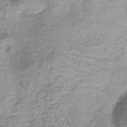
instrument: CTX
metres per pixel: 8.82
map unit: lHb
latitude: -37.1620
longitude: 66.1228
